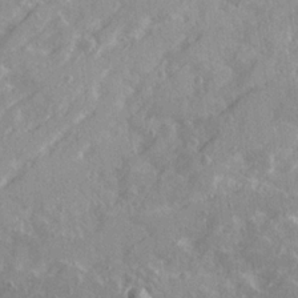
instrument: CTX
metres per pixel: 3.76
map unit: Ave
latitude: 21.1592
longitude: -130.4790
